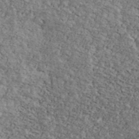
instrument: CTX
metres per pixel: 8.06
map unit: Ave
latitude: 41.1781
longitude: -108.9513
